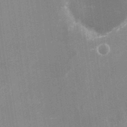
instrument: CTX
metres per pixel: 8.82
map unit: Nhu
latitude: -24.3495
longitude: -73.3860
